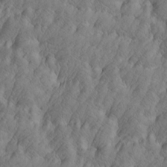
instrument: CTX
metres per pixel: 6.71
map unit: Htu
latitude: -4.7463
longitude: -176.6679
